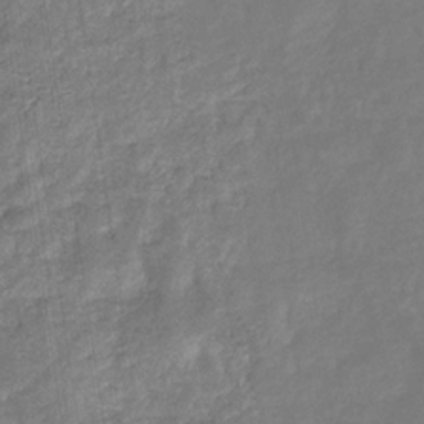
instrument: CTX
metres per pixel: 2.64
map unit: eHb
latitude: -31.2565
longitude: 73.0108
